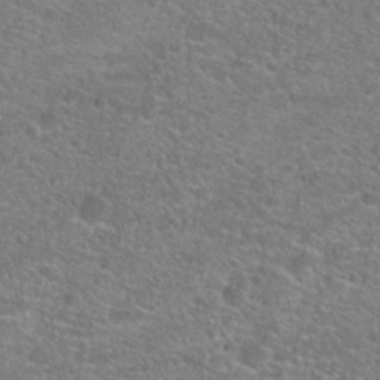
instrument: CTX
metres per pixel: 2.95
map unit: Hto
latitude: 24.9513
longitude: -49.6127
